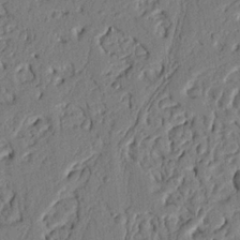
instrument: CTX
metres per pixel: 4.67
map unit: Nhu
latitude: 20.1200
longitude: -78.2145
